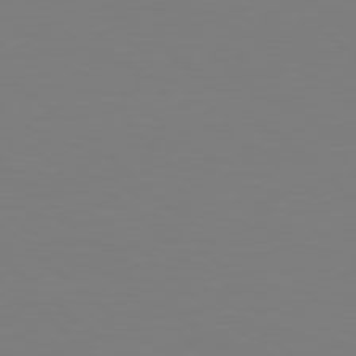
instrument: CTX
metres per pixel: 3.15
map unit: Hpe
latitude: 78.7247
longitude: -173.7827
